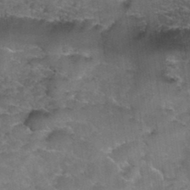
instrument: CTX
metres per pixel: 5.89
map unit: Hto
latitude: 34.9891
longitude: -52.9325
